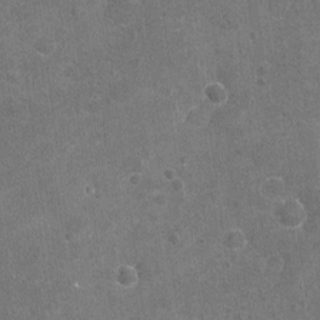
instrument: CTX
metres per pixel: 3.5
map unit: Nhu
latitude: -17.1998
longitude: -56.2333
